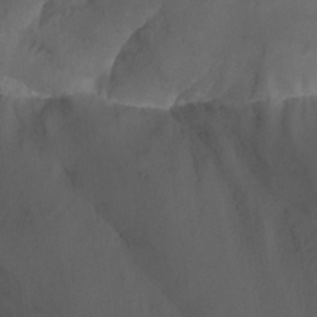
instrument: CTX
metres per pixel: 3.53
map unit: Nhu
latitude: -14.6330
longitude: -55.0269
